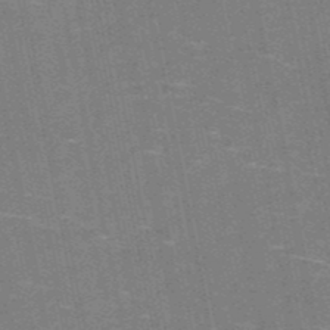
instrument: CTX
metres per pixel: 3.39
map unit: HNb
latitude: -51.6722
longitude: -44.2522
